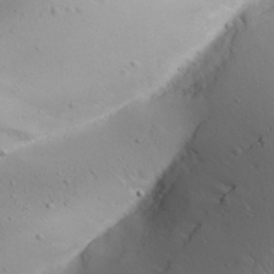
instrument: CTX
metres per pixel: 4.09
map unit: Aa
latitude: 31.3671
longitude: -143.3293
